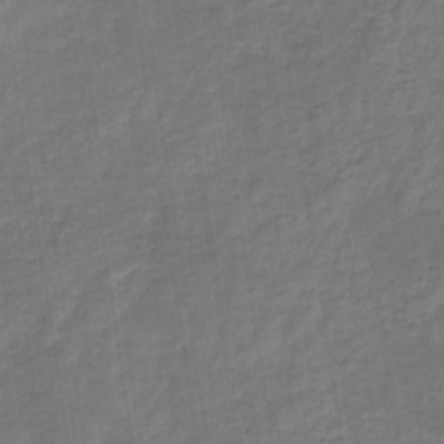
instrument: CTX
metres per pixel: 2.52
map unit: eHb
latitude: -32.9731
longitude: 73.0486
